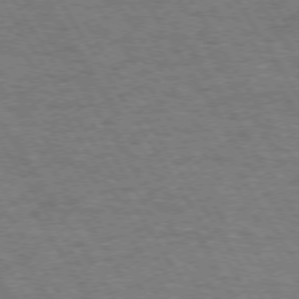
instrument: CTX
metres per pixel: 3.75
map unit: Hpe
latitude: 72.7813
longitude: -123.8394
